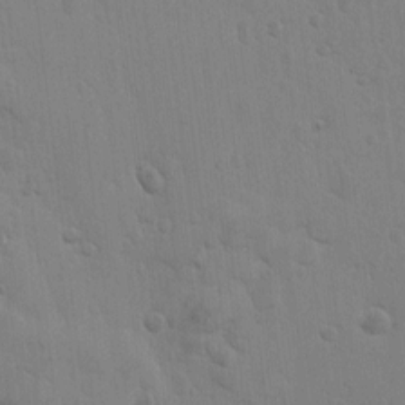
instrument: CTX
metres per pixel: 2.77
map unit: Htu
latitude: 1.9906
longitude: -178.4223
